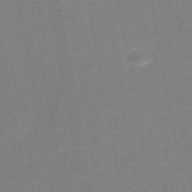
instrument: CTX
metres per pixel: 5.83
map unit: HNb
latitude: -51.9367
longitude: -48.3656
